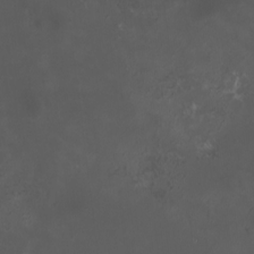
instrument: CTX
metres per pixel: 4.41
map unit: HNhu
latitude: 8.1200
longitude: 10.7463
